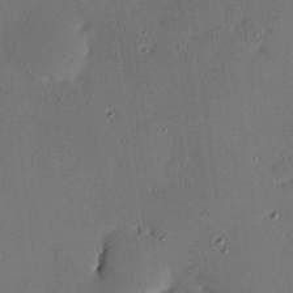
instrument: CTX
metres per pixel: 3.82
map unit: eHh
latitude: 22.7057
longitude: -91.4804
